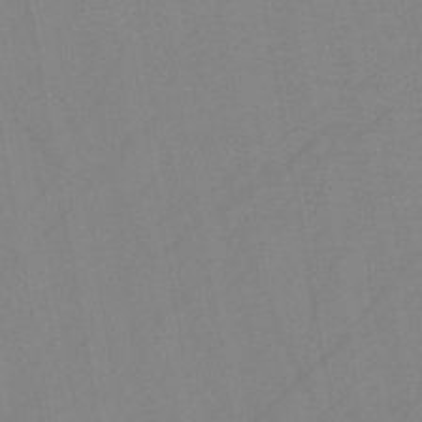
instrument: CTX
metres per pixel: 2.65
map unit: HNb
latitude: -45.2943
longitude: -40.7435
